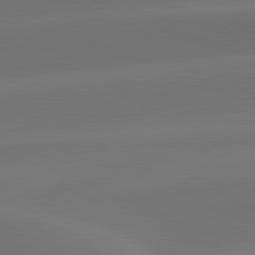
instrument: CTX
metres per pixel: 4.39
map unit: lApd
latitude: 81.7261
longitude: -160.6490
